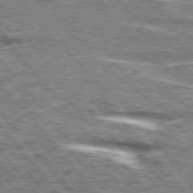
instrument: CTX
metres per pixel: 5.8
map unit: lApd
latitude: 76.1955
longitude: -81.8016
